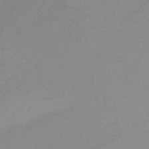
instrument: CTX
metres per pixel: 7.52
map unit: HNb
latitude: -35.2943
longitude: 51.9178
